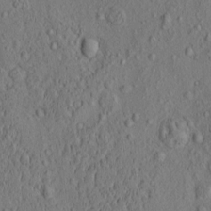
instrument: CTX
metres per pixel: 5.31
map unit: eHh
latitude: -0.8786
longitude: 18.5007
